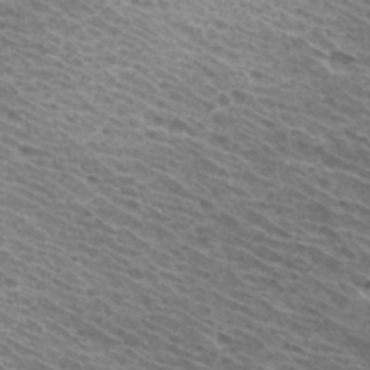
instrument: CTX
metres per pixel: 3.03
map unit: Hto
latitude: 32.8758
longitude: -40.4978
